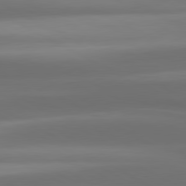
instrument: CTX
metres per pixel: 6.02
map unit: lApd
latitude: 80.5546
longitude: -139.8583
